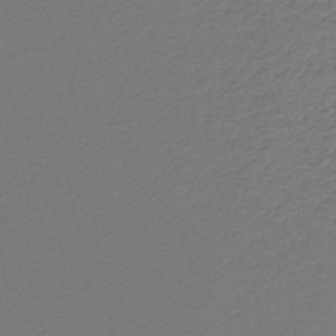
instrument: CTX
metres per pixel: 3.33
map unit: lHb
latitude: -43.4265
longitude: 62.1605
